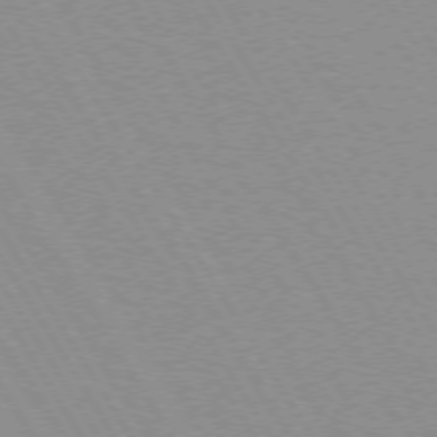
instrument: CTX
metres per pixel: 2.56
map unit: lApd
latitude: 72.5168
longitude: -56.4601
